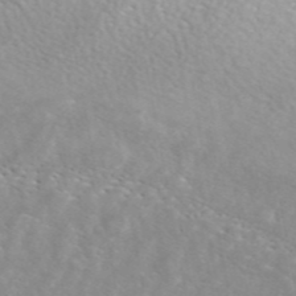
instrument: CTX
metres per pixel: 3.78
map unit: ANa
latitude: 45.4426
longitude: 28.2551
